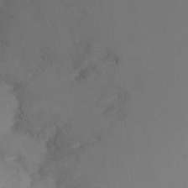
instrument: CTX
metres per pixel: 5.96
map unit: Ht
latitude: -10.6708
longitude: -33.5560
